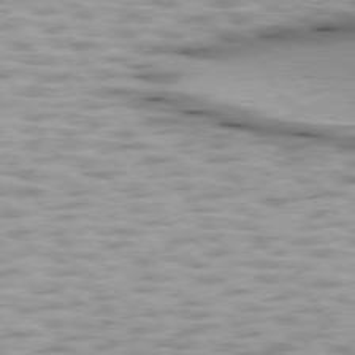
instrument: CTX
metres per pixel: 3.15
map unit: lApd
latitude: 75.1214
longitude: -50.2144
